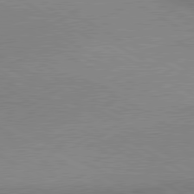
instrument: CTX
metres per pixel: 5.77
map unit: lApd
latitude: 80.1389
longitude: 165.9745
